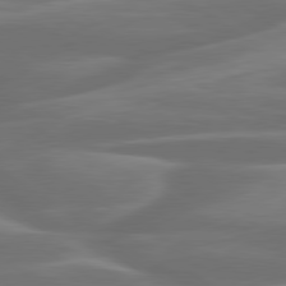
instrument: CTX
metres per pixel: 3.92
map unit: lApd
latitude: 79.9717
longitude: -127.7450
